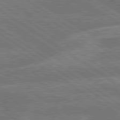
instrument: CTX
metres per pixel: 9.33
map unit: lApd
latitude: 79.8206
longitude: -161.6505
